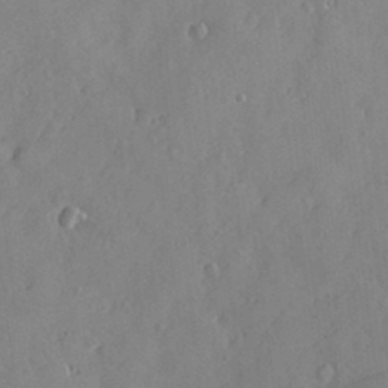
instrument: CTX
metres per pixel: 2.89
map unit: Nve
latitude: -8.0850
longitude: 175.0675
